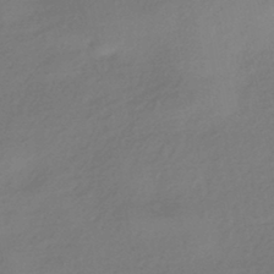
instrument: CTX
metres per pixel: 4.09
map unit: HNhu
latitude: -43.3131
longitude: 89.8044
